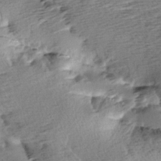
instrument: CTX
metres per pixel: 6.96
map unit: Aa
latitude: 6.3845
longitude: -137.2915
